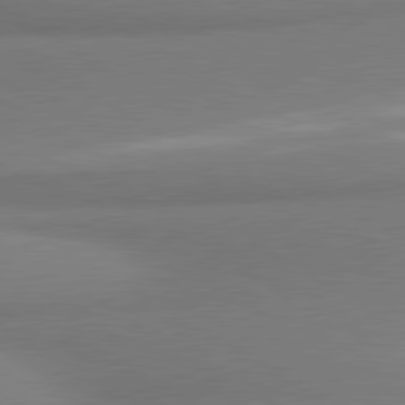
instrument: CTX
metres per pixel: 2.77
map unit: lApd
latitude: 80.0444
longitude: 177.5777
